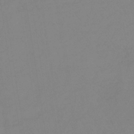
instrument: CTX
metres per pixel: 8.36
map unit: lHb
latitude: -34.1795
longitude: 67.3887
